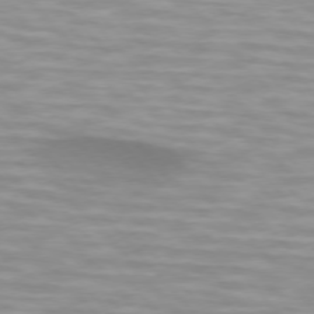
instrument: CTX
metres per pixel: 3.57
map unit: lApd
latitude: 74.7057
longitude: -61.0836
